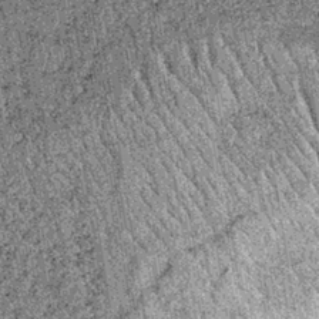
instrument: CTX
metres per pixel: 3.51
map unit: lHb
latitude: -37.3320
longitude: 67.5399
